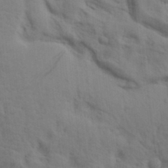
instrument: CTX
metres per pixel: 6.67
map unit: lAa
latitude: 19.2159
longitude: -138.7624
